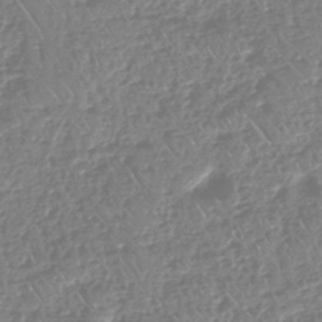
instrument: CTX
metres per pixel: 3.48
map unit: eHh
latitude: -44.9164
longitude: -29.1781
